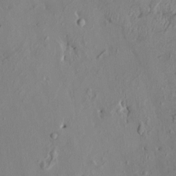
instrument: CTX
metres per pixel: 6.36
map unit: HNhu
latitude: 2.7057
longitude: -4.8191
